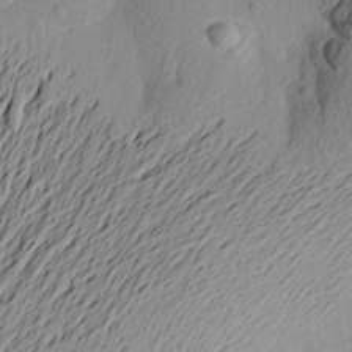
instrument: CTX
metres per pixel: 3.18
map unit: Aa
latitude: 21.8017
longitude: -148.7624
